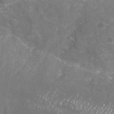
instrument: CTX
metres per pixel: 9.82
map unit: Nhu
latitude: -18.7274
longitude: -57.0269
